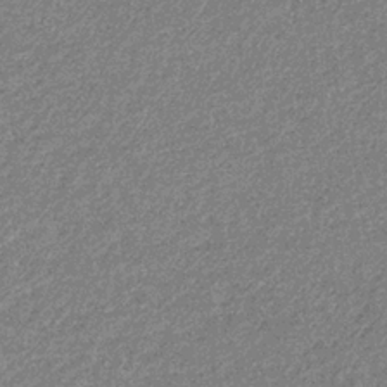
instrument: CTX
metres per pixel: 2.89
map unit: eHb
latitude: -31.9367
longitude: 69.0675
